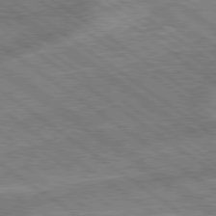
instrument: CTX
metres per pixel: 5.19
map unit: lApd
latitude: 79.1026
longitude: -171.6316
